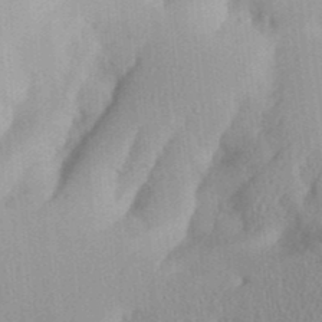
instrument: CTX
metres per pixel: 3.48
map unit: Aa
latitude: 32.7246
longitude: -142.2712
